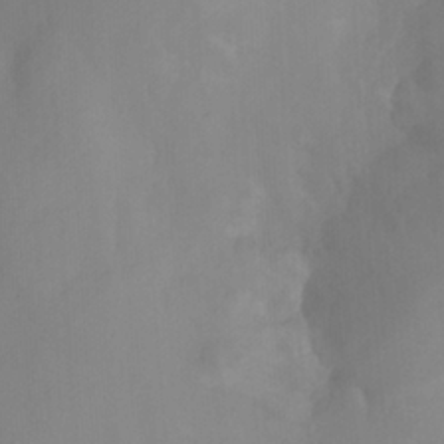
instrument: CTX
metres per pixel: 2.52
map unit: Nhu
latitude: -8.3495
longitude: -52.4790
